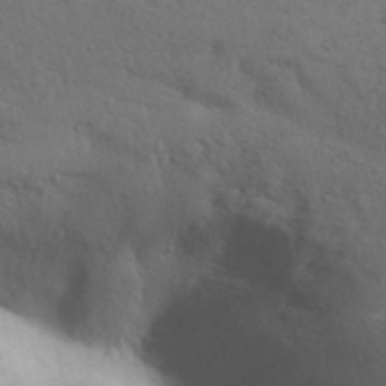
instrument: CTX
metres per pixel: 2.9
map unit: Aa
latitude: 31.4049
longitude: -146.3846
